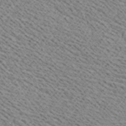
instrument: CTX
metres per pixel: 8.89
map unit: Ave
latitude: 18.8758
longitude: -140.2900
